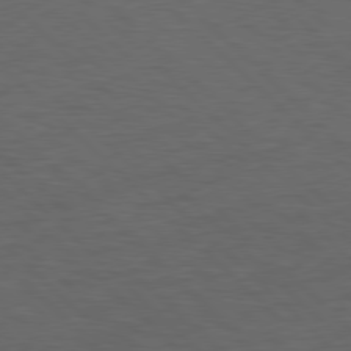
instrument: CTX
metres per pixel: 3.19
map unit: lApd
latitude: 77.7449
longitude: -60.1578
